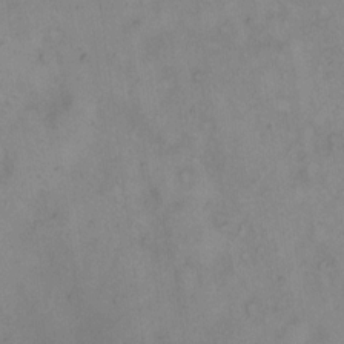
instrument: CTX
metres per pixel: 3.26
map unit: Hto
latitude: 11.1403
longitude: -59.0081
